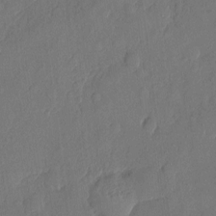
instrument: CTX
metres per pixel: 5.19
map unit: eHh
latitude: 5.2348
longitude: -74.7435
